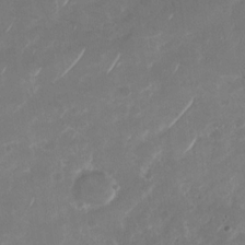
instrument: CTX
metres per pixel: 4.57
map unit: Nhu
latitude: -29.2187
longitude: -70.4790
